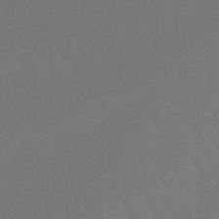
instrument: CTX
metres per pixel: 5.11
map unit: eHb
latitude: -49.9556
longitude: 82.9164
